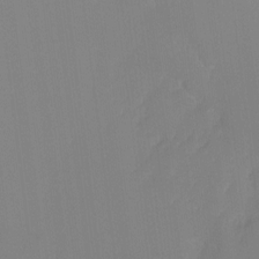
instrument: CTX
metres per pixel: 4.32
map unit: Hto
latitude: -8.4629
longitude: -51.0836
